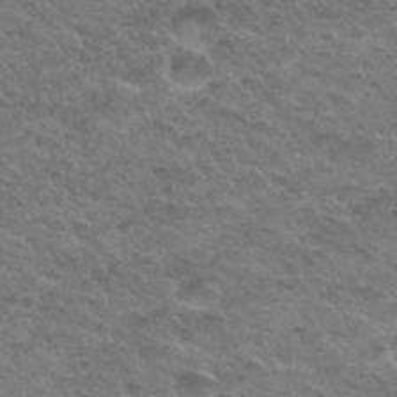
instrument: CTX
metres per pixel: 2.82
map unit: Hto
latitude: 33.7261
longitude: -49.0269
